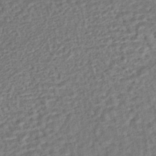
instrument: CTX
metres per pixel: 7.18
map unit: HNhu
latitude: -44.3117
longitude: 101.7099
